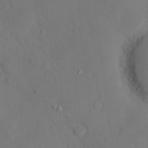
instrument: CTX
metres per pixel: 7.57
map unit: Hve
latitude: -10.6896
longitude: 176.1228
